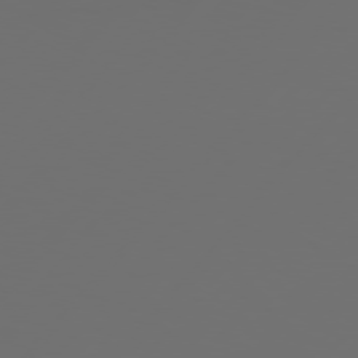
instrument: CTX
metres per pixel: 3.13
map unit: Hpe
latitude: 76.6112
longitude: -140.0444
